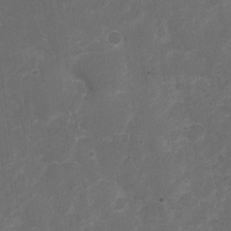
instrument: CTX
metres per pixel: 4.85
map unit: Nhu
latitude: 3.0269
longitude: -16.7057
